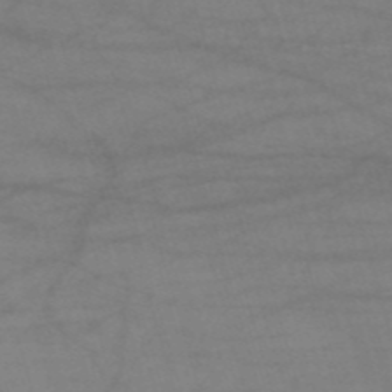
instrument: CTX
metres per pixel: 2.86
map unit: HNb
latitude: -53.7855
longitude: -49.8394
